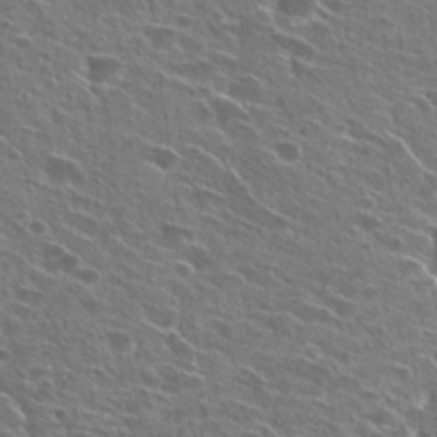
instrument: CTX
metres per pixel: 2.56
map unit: Hto
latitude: 25.2159
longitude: -43.4238
